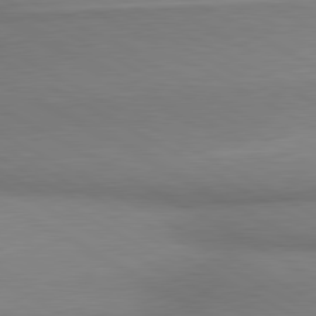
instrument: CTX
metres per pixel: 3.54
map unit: lApd
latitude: 80.6113
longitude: 163.6155
